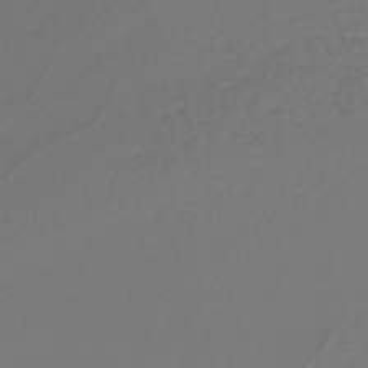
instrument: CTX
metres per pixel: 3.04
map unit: lHb
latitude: -43.5210
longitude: 77.7100
